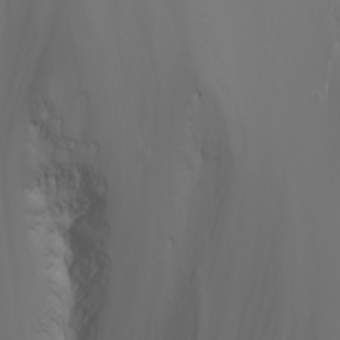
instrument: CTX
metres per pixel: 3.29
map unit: Nhu
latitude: -6.7274
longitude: -90.1956
